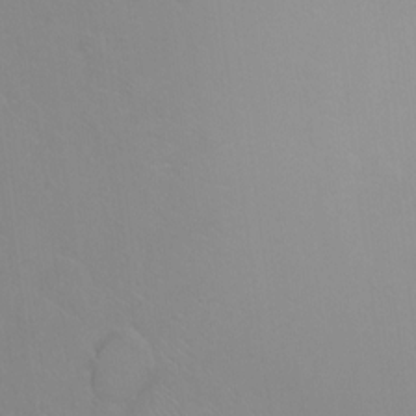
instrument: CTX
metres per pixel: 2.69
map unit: Ht
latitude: -9.1620
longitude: -36.9514
